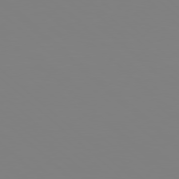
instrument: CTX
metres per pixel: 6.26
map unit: Hpe
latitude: 77.8016
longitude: -174.2712
